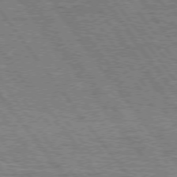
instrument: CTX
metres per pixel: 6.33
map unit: Hpe
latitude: 74.4790
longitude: -138.9703
